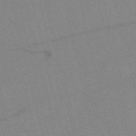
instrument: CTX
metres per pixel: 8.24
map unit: HNb
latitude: -52.4818
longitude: -44.6490
